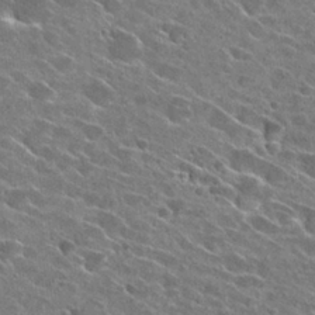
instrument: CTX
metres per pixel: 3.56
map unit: Hto
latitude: 26.5546
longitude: -42.8569
